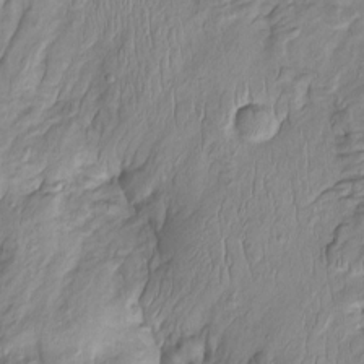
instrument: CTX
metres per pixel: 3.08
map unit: Htu
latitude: -5.8233
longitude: 154.3117
